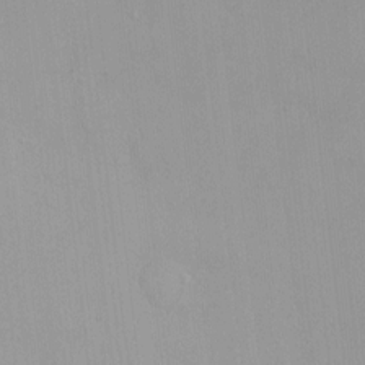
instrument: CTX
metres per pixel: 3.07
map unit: HNhu
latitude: 3.1781
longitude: 6.6707
